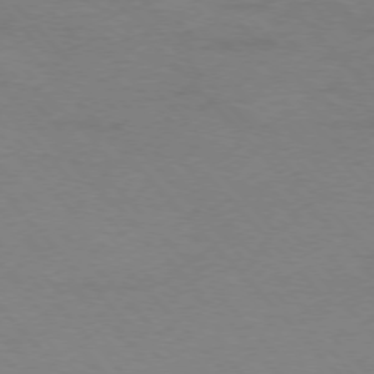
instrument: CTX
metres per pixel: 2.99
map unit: Ap
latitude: -76.8219
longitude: -72.0822
